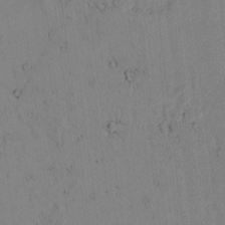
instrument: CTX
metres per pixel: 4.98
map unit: lAvf
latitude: 6.6490
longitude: 169.2942
